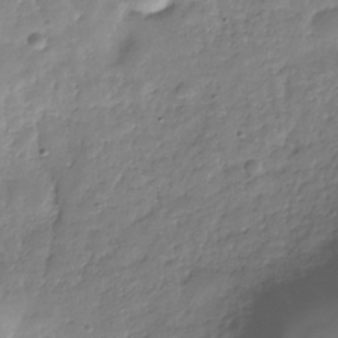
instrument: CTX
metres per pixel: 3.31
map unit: Hve
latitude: -31.7666
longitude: 90.8408
